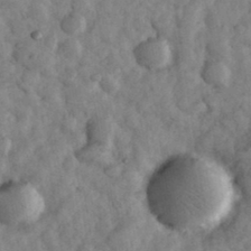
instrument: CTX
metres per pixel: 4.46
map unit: eHh
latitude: 33.5749
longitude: -69.4993
